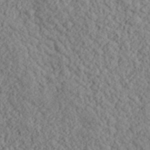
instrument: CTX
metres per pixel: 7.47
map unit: lHvf
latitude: 38.4601
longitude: -90.0444
